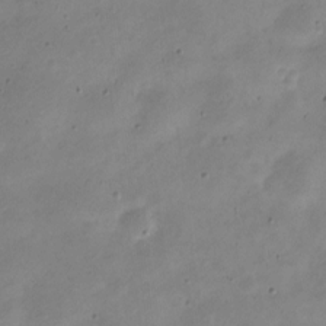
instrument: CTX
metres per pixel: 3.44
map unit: Nve
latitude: -23.7478
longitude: 105.5777
